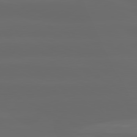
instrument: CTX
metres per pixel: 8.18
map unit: lApd
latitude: 80.5924
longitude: -137.2537
